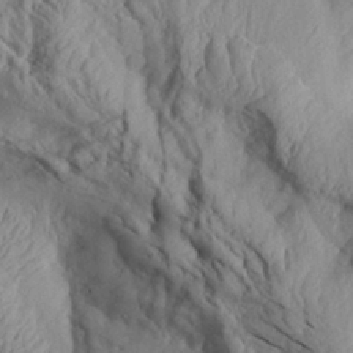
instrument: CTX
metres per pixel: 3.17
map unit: Aa
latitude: 26.8758
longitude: -133.3293
